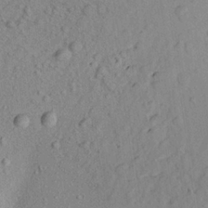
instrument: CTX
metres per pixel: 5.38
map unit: Aa
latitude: 22.2711
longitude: -143.4049
